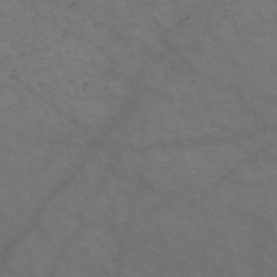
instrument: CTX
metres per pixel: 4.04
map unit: HNb
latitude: -55.9745
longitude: -45.6127
